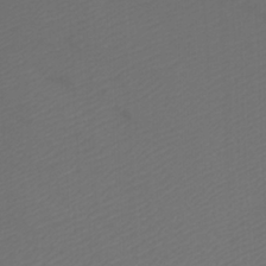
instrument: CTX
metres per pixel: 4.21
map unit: Htu
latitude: -5.9556
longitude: -73.0648
